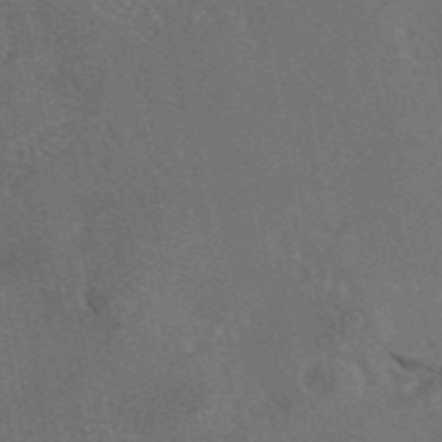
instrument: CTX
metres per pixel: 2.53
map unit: eAb
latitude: 46.0444
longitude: 108.9731
